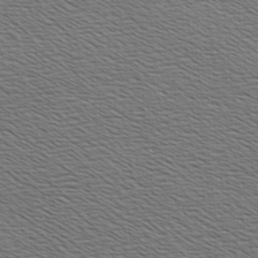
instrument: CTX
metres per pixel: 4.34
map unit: Hve
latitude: 3.2537
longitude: -125.3481
